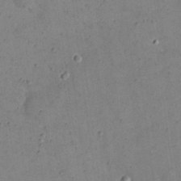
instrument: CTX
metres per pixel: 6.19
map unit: eHh
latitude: 21.7639
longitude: -65.8583
